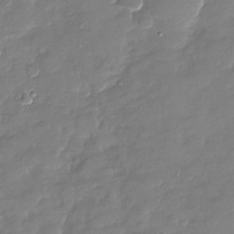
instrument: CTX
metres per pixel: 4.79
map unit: Nhu
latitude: -27.5588
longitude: -61.9717
